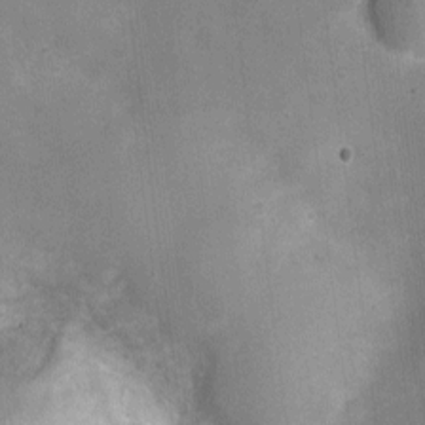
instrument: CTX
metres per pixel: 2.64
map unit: Nhu
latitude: 1.8016
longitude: -16.4223
